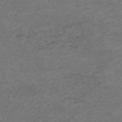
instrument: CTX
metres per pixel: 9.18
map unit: HNb
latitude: -55.3132
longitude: -44.4601
